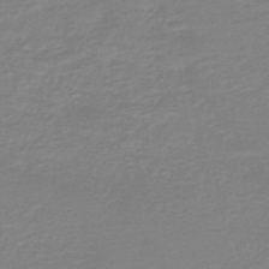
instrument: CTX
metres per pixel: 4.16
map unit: HNb
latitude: -45.5021
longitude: 54.3873
